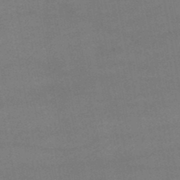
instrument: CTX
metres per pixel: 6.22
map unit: lHb
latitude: -47.8611
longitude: 62.5573
